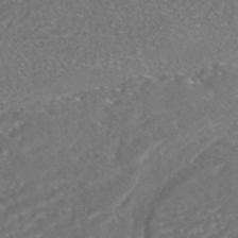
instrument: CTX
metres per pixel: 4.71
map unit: HNhu
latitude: -45.6155
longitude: 100.6896
